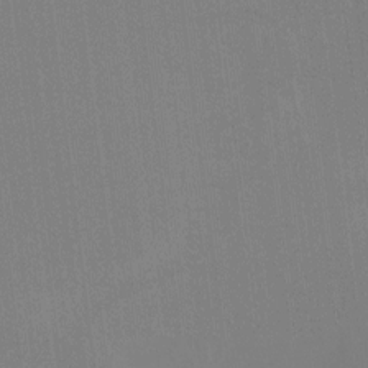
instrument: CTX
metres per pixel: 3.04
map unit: Ht
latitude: -11.6911
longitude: -46.2712
